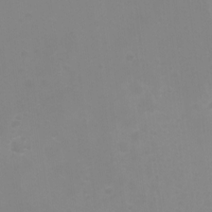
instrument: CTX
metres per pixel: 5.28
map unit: Hto
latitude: -7.3698
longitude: -38.8947
